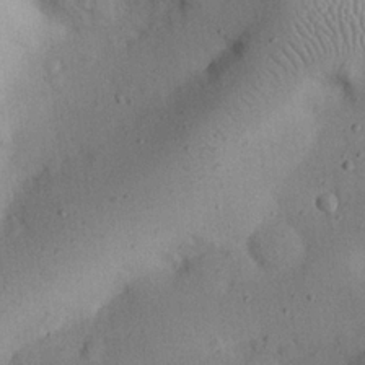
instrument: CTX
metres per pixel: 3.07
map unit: eHh
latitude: 25.2725
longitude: -70.6112
